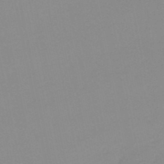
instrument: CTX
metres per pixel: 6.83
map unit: lHb
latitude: -48.6141
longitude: 80.9920
